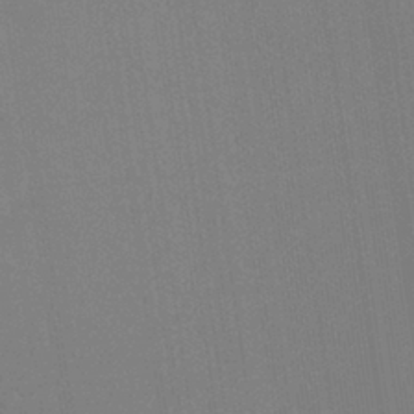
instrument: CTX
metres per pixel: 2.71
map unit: HNb
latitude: -35.4643
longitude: 54.5007
